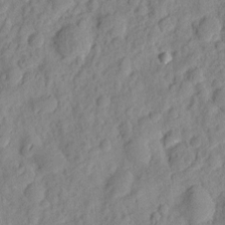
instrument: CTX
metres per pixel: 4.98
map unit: eHh
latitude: 7.9717
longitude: -75.0647
